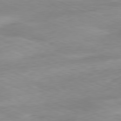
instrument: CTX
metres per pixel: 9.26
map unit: Ap
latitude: -81.6533
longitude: -81.0458
